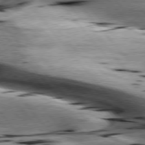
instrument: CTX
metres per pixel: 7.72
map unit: lApd
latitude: 76.4601
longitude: -61.3481
